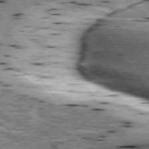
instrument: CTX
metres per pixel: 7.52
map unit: lApd
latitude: 76.2144
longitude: -60.1200
